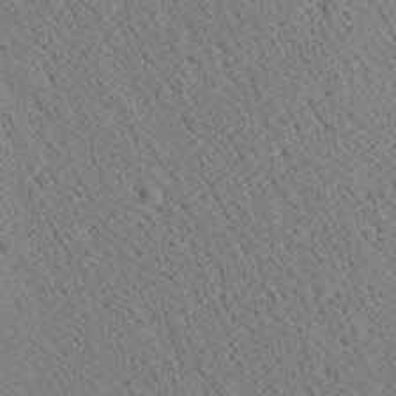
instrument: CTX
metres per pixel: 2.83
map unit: Ave
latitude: 21.6694
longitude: -140.2333
